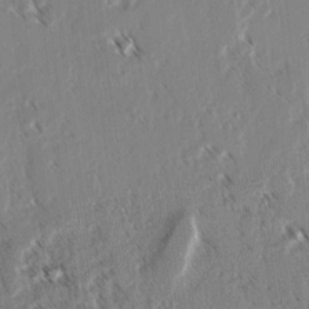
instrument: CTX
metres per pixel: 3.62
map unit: lAvf
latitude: 3.5938
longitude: -105.8962
